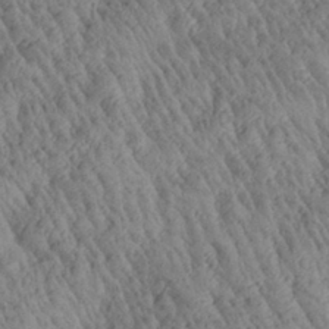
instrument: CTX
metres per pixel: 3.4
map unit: Aa
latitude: 29.6127
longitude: -137.5182
